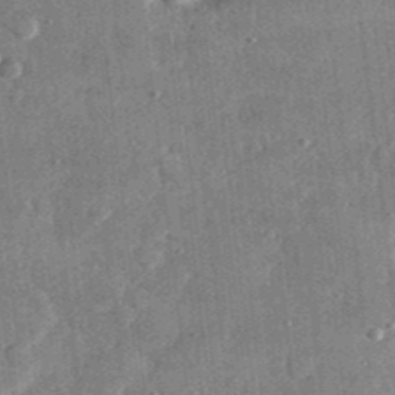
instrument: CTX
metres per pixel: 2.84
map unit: lHvf
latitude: 31.2537
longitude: -90.1956
